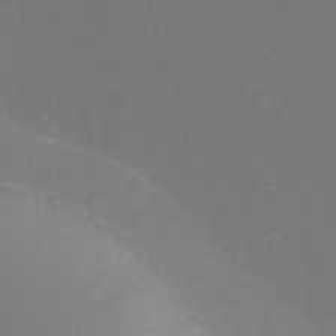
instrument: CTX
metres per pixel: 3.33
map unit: Nhu
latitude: -11.9556
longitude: -34.7057
